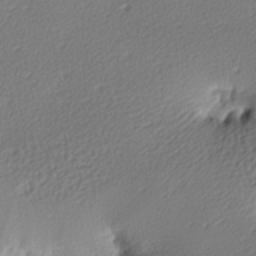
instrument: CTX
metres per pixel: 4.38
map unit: lAa
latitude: -9.3510
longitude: -127.2915
